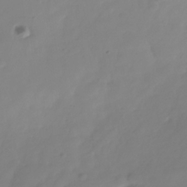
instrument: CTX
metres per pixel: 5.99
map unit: Hve
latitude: -31.7288
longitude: 89.9556
